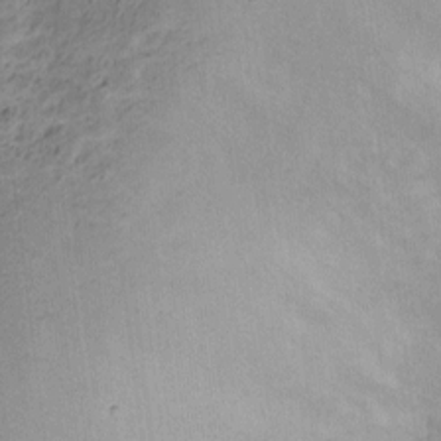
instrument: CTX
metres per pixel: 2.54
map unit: Ht
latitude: 10.6680
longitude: -40.1388
